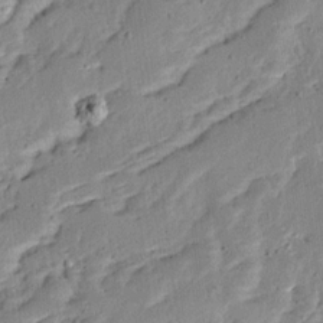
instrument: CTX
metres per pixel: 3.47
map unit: Ave
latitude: 13.3293
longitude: -136.7247
